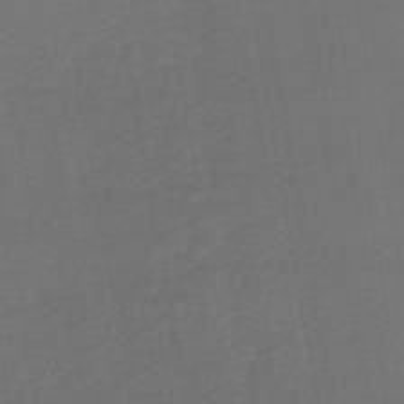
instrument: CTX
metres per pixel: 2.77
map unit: lHb
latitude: -43.9178
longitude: 60.7463
